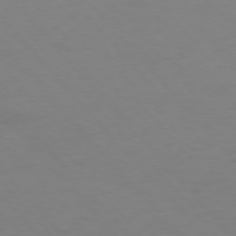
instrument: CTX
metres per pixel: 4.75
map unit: Hpe
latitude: -76.7841
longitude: -19.3292
